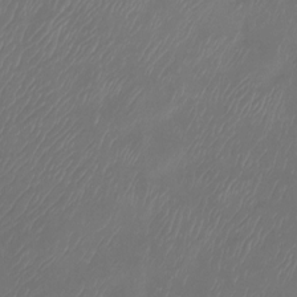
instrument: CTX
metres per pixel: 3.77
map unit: Htu
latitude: -14.0472
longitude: -49.2915
